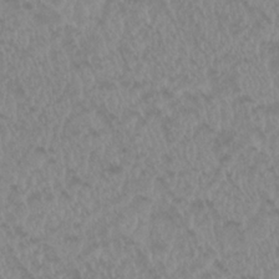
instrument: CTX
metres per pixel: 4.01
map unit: HNhu
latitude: 3.3104
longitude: -1.9528
